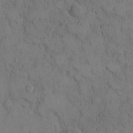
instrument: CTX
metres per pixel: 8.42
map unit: Hto
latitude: 8.4979
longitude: -60.4601
